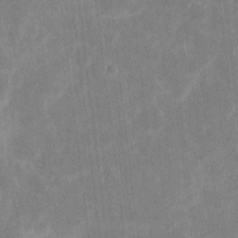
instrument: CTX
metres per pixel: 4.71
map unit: eHh
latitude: 6.9325
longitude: -69.8395
